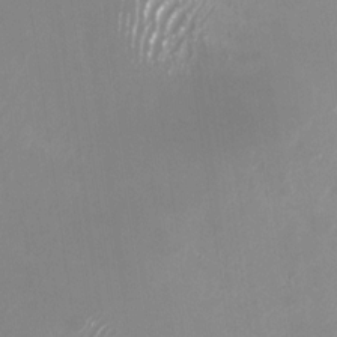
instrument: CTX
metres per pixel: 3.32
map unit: Nhu
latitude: -29.1242
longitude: -76.7435
